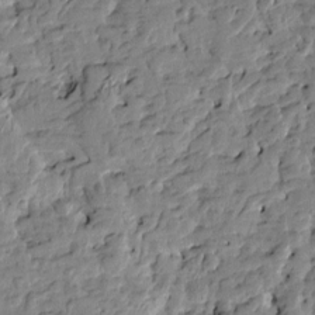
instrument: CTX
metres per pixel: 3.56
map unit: Htu
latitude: -1.5777
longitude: -179.5183
